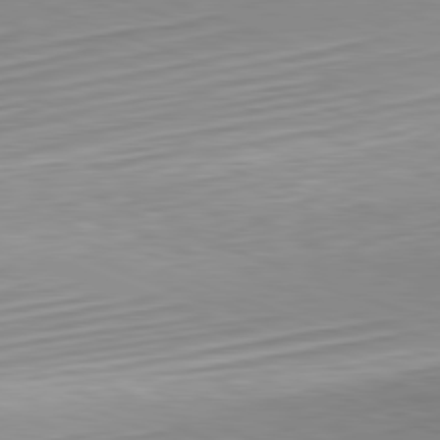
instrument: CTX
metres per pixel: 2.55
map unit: Hpe
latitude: -82.2739
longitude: 15.1998
